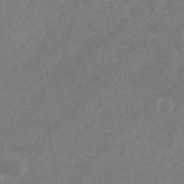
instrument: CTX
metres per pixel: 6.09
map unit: eHb
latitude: -31.8611
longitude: 71.4266
